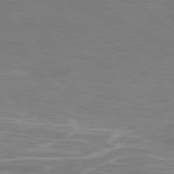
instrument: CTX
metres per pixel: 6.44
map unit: Ap
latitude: -78.8030
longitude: -72.1011
